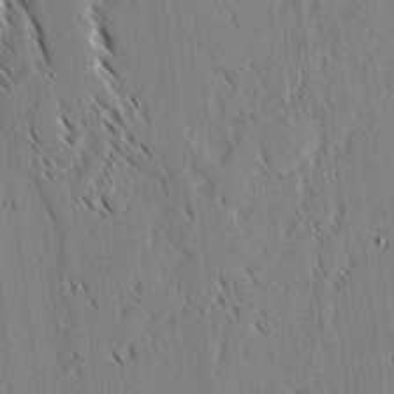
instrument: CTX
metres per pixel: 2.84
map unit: lAvf
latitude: 2.4790
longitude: -106.2900
